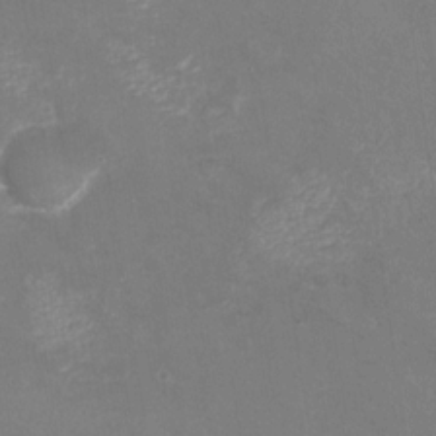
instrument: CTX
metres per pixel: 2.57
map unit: Nhu
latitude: -27.2942
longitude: -58.4034
